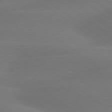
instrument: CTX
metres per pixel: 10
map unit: lApd
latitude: 79.6694
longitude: -90.2711
